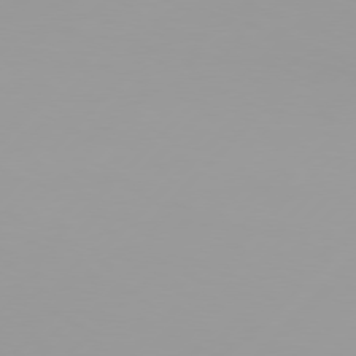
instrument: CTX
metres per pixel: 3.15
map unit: Hpe
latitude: 77.4804
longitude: -138.8569
